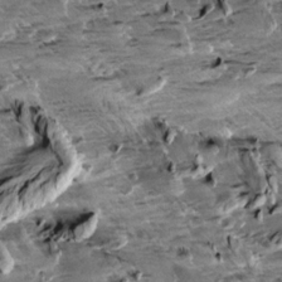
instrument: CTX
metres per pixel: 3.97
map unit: Aa
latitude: 10.1389
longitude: -141.0836
